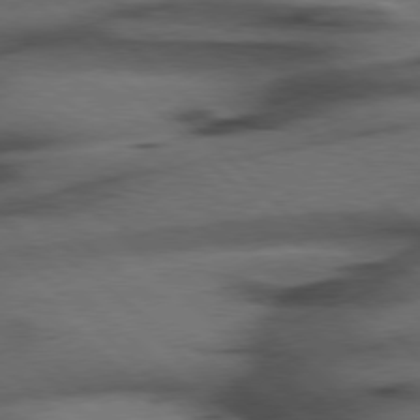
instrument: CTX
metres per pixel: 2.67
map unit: Hpe
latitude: 77.2915
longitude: -155.0458
